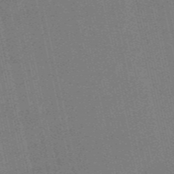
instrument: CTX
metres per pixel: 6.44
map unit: HNb
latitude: -55.7667
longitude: -42.4601
